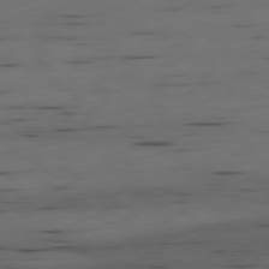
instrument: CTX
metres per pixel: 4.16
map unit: Ap
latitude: -79.8044
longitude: -61.9906
